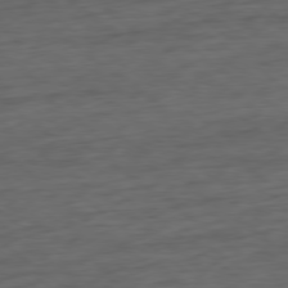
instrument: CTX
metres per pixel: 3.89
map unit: Hpe
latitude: -79.3131
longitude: -19.4804
